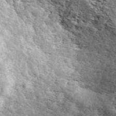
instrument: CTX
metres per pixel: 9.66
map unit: ANa
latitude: 44.4601
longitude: 45.3510
